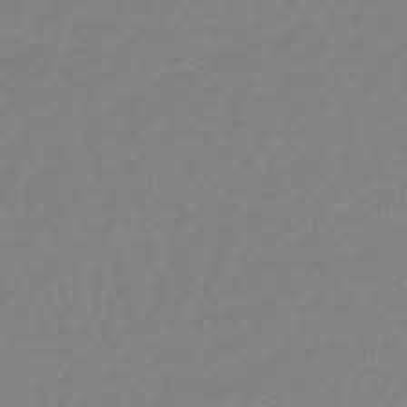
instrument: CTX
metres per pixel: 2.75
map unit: lHb
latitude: -41.7666
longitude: 63.5966
